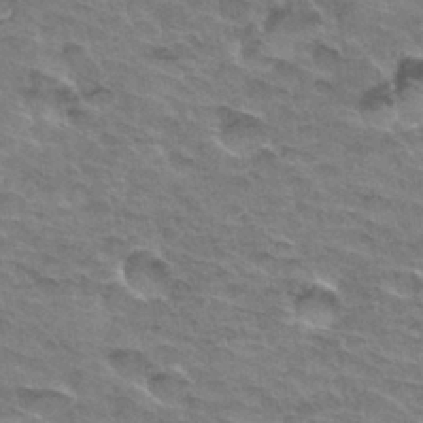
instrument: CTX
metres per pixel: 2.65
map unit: Hto
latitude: 33.3671
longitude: -46.8947
